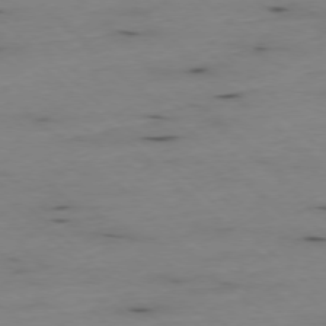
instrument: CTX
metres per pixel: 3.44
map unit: Ap
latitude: -77.4643
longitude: -90.1578
